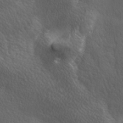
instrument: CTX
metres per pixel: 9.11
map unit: lAa
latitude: -6.4629
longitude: -121.8584
